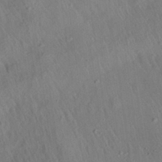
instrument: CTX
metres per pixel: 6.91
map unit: Aa
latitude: 27.4049
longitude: -141.8772
